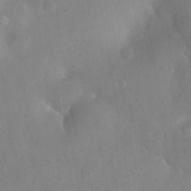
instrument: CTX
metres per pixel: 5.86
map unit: Nhu
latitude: 26.1011
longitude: -57.6315
